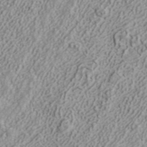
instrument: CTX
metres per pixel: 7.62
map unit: ANa
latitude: 41.5560
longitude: 30.5951
